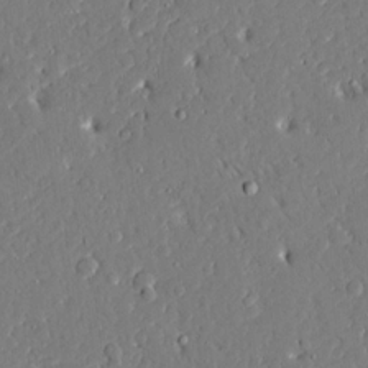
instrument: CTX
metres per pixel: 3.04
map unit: Ave
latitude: 16.1956
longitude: -140.7435
